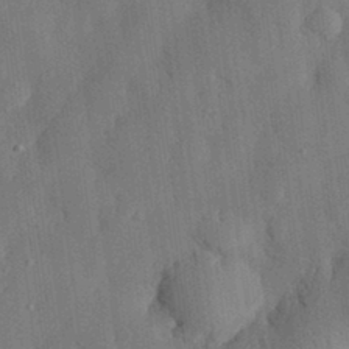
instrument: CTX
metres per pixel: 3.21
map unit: eHh
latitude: 30.2334
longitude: -76.8380
